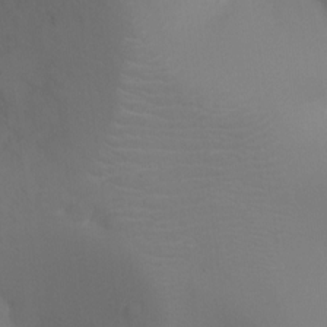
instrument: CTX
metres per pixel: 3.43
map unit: Ht
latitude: -16.5574
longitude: -42.2334
